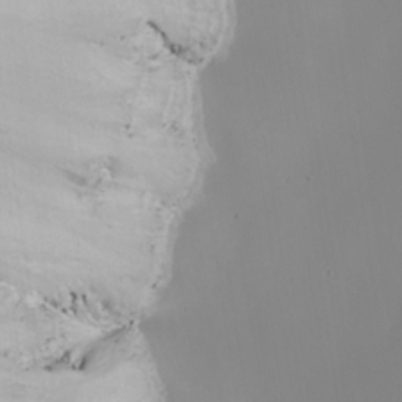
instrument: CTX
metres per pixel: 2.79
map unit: lAvf
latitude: 25.7449
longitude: -111.1214
